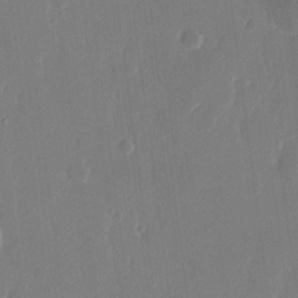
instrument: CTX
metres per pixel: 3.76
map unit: eHh
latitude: 13.6883
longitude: -70.9325
